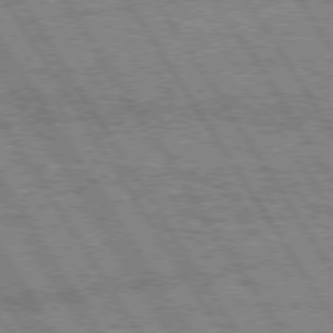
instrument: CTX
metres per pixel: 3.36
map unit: Hpe
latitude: 75.1403
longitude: -154.8569
